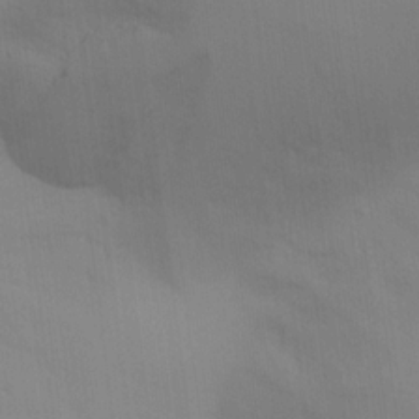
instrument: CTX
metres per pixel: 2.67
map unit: Ave
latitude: 17.1403
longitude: -128.9325
